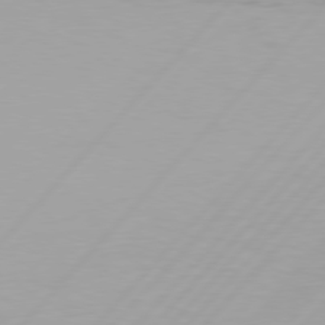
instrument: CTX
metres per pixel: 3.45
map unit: Hpe
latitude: 76.9513
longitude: -138.0822
